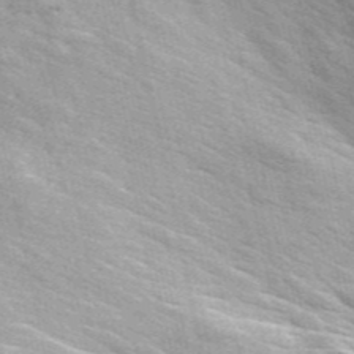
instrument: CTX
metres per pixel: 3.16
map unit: ANa
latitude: 44.6869
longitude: 39.4076
